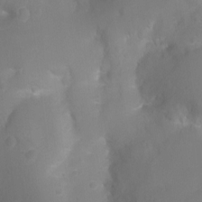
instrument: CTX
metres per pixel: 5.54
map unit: Ht
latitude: -2.5384
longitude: -25.3292
